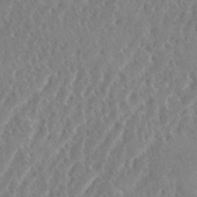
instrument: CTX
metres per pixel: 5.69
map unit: eHh
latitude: 34.7057
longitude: -134.1955
